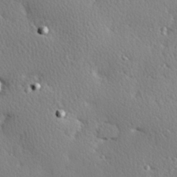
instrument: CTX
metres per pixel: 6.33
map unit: Hve
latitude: 26.9892
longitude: -93.2348
